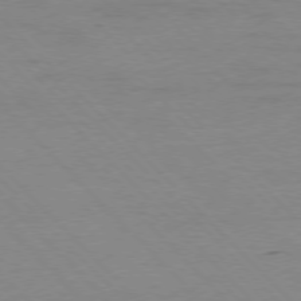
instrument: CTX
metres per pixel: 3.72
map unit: Ap
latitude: -77.5966
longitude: -87.5749
